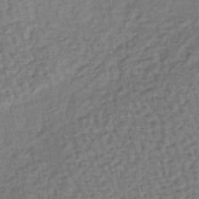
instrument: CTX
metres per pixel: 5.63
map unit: lHb
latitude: -38.9164
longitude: 62.4440
